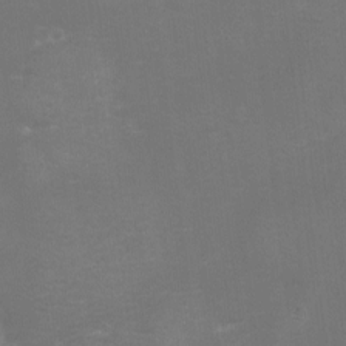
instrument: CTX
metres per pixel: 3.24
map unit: eHh
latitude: -6.0472
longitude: -78.8191
